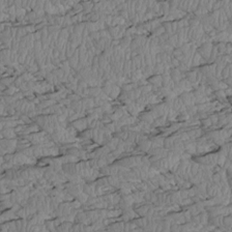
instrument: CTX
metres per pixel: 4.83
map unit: Htu
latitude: 2.5168
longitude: 149.5022
